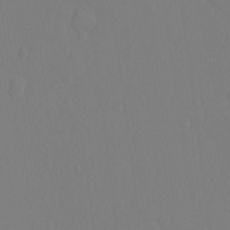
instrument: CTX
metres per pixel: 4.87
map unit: Hto
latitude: -10.7841
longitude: -37.4616
